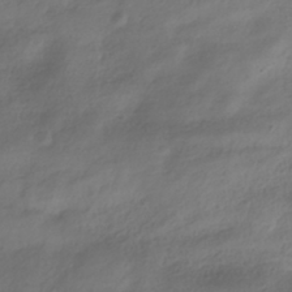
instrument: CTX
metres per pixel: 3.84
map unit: HNhu
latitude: -40.6518
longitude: 101.8989
